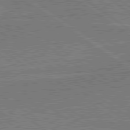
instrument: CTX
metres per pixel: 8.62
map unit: lApd
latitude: 79.7072
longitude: 166.5007
